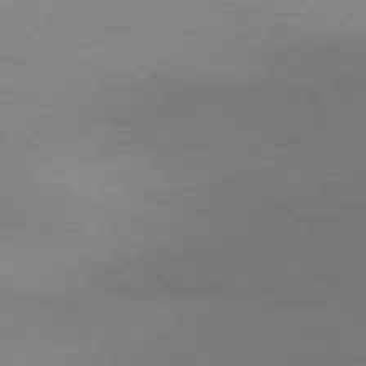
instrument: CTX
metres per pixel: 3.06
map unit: Ap
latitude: -76.0472
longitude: -71.0080
